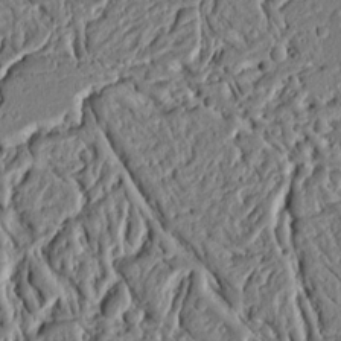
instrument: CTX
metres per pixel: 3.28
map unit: Ht
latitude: 10.2334
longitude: -75.3482
